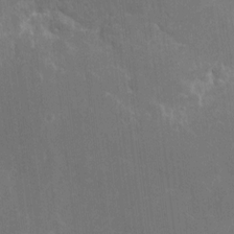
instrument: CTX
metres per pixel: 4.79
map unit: eHh
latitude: 9.2915
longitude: -71.5182
